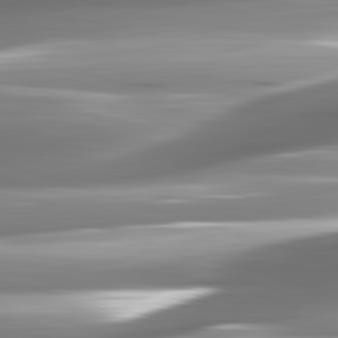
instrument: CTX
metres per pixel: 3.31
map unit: lApd
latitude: 82.6868
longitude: -140.9891
